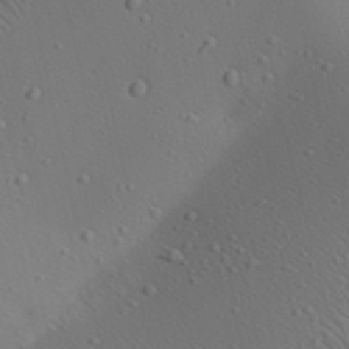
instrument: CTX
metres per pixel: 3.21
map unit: Aa
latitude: 23.4237
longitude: -138.3278
